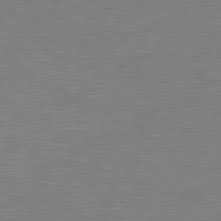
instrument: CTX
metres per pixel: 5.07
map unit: lApd
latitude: 81.0836
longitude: 151.5021
